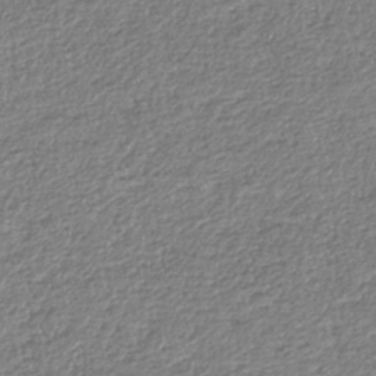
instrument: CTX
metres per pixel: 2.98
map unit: HNhu
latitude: -36.7652
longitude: 32.5574
